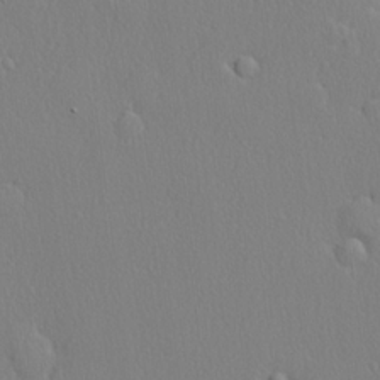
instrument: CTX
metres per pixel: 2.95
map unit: lHvf
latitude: 20.9325
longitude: 142.2172
